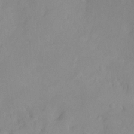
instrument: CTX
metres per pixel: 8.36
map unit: Ht
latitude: -0.1039
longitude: -35.3481
